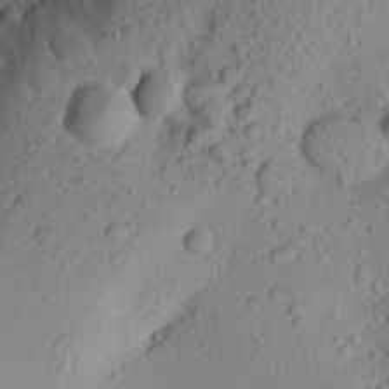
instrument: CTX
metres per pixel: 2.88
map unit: Aa
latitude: 21.7828
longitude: -145.1025
